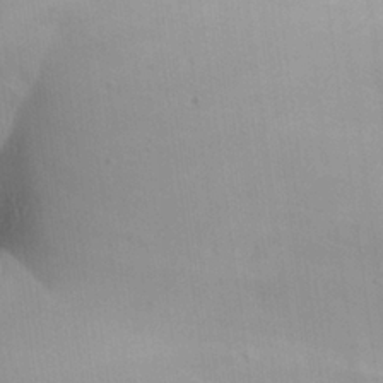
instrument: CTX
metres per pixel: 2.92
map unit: Aa
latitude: 25.4048
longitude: -137.0837
